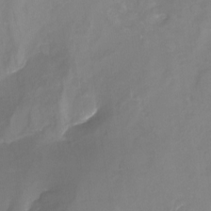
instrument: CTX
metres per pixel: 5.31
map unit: Nhu
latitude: -22.6141
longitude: -56.8946
